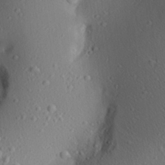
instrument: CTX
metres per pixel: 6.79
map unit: Aa
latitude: 25.7071
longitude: -136.6869
